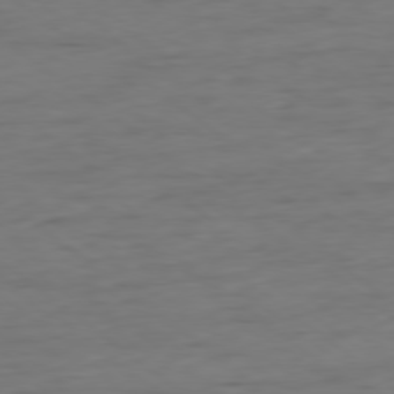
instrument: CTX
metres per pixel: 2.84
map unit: Ap
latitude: -79.1809
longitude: -59.6127
